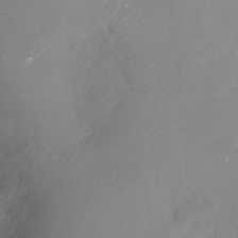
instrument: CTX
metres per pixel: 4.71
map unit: Ht
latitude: -4.5007
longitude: -26.4412
